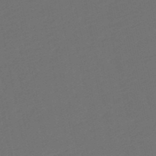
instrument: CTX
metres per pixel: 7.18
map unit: lHb
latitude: -50.6140
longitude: 80.9164
